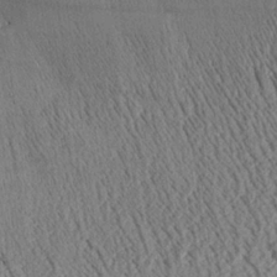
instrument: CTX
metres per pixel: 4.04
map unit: Aa
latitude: 25.7260
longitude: -134.6679
